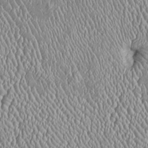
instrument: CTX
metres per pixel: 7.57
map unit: Htu
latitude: -6.1417
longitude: 157.3132
